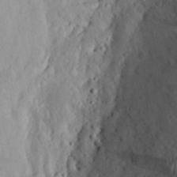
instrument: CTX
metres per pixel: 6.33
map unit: Aa
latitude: 25.1214
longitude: -147.8584
